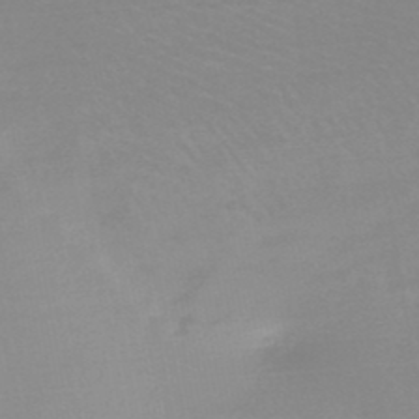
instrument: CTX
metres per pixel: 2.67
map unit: HNb
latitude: -48.0094
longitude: -43.2159
